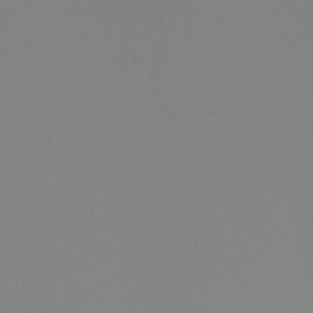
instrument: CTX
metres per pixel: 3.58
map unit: Hto
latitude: -8.1417
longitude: -50.1388
